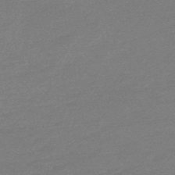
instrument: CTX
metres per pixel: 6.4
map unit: eHb
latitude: -48.2551
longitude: 88.3117
